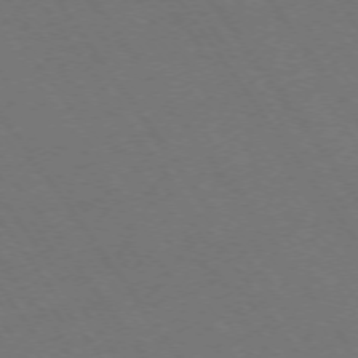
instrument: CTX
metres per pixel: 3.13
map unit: Ap
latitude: -74.8219
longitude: -70.6679
